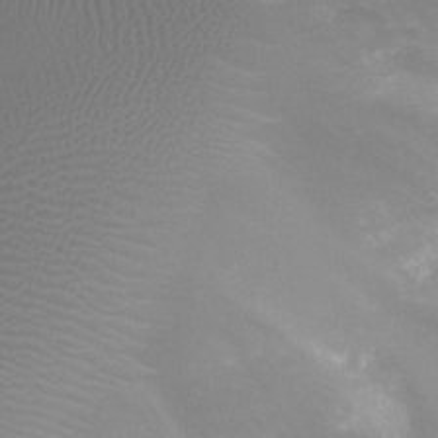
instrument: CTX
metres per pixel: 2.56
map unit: Ht
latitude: -7.4832
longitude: -19.0080
